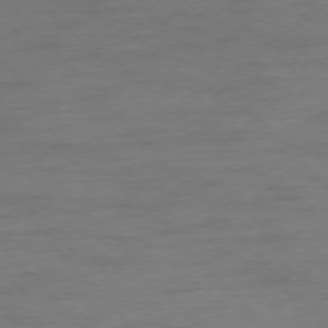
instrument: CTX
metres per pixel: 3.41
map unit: Ap
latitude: -76.7841
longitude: -83.0647
